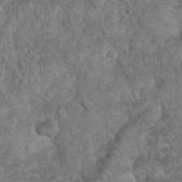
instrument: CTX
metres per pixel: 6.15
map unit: eHh
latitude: 32.7057
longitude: -64.6113
